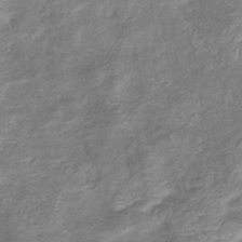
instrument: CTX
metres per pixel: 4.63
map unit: eHb
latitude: -38.8219
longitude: 76.2362
